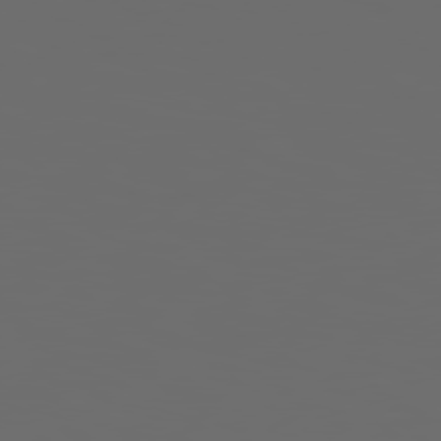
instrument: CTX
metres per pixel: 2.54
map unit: Hpe
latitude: 78.4412
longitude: 176.1606
